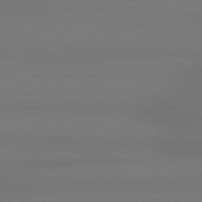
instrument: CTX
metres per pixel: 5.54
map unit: lApd
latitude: 79.0270
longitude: -136.0444
